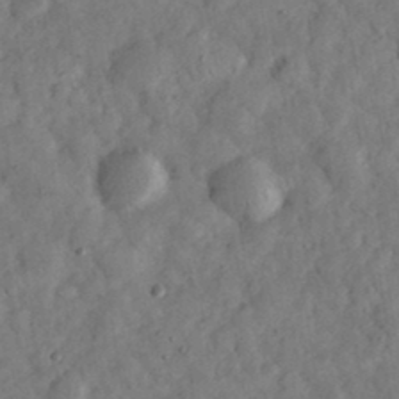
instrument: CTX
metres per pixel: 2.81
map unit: eHh
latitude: 34.6112
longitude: -69.4427
